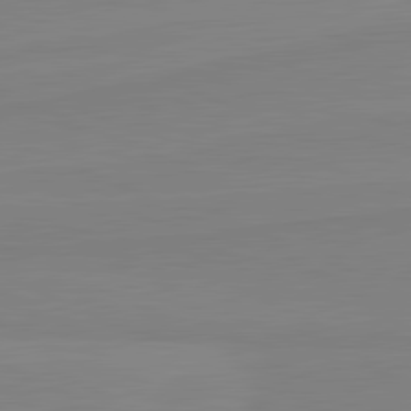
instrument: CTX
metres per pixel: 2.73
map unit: lApd
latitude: 81.6694
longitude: 166.9164
